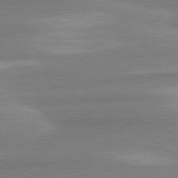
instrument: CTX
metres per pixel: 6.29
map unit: lApd
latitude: 80.7435
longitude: -175.5938
